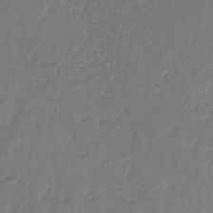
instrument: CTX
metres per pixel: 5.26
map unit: eHb
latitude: -31.0297
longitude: 72.8975
